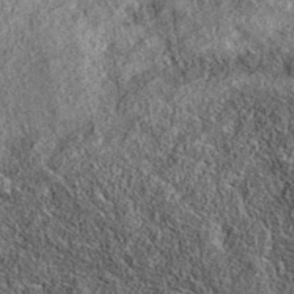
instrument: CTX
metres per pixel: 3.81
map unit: eAb
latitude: 37.2348
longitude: 108.4629
